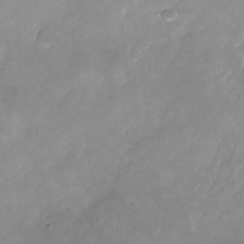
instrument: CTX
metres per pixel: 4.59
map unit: Nhu
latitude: -24.3873
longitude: -70.0633
